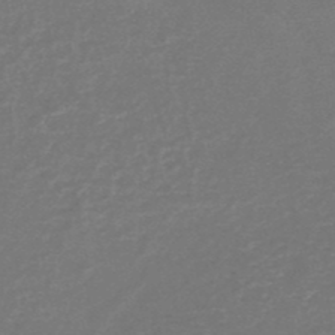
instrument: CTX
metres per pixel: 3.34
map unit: HNb
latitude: -48.3684
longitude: -41.9717
